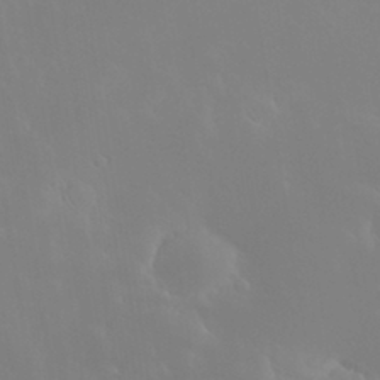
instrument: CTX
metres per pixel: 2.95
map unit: Nhu
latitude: 30.5546
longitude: -58.6302
